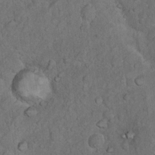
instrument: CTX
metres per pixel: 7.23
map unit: Nhu
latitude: 10.1200
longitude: -24.8757
